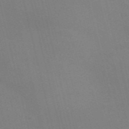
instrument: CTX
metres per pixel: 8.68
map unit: Nve
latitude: -58.1794
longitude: 63.4076
